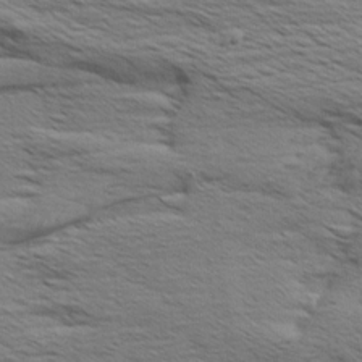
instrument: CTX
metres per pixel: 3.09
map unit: Aa
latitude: 8.1389
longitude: -139.5182
